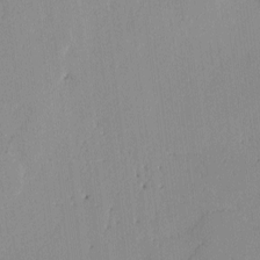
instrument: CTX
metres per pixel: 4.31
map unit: lAvf
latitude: -0.9164
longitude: -108.2522
